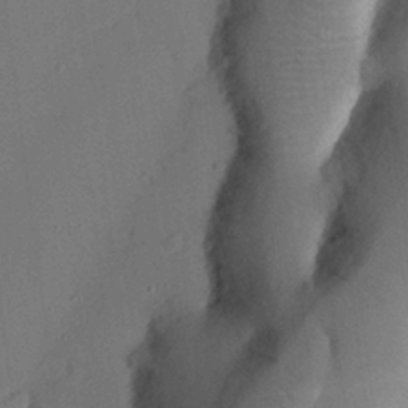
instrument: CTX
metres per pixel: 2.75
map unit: Nhu
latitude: 25.6882
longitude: -72.9514
